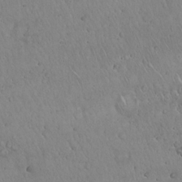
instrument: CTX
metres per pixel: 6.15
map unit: Hto
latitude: 17.4615
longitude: -59.0459
